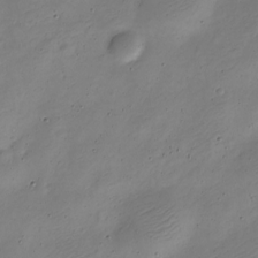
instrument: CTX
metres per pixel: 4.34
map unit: Nve
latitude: -22.9164
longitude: 106.1039
